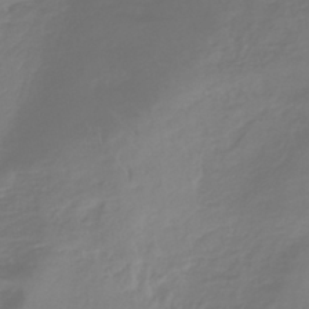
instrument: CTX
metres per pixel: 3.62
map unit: lHb
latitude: -41.2376
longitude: 68.1416
